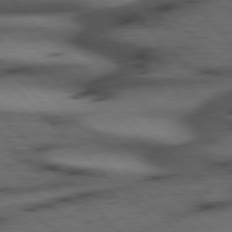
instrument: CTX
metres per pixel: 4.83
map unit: Hpe
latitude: 77.1592
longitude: -154.7624
